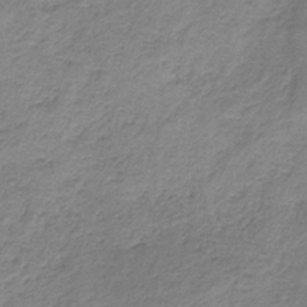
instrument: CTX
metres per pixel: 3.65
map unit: HNb
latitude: -33.6533
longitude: 60.4062
